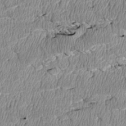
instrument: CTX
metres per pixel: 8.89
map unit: Htu
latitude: 3.4048
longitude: 150.3306
